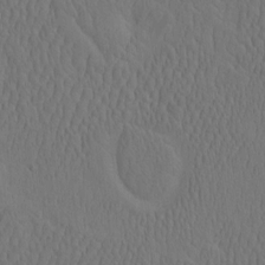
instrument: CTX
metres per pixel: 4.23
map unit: eHh
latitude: -2.8785
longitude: 17.8801
